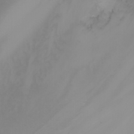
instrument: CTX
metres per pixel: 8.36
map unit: Nhu
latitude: -6.7463
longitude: -84.2712
